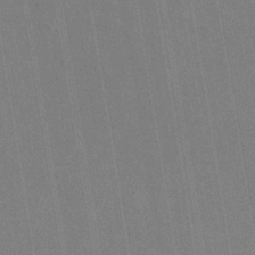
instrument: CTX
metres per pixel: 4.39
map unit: HNb
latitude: -34.0661
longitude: 54.7463
